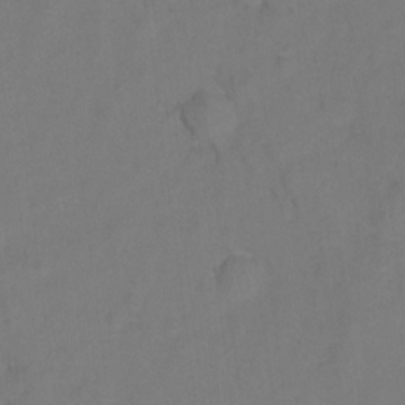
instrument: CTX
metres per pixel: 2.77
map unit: Hto
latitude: 5.8394
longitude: -31.2537
